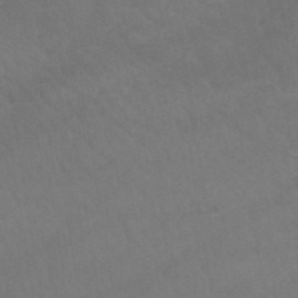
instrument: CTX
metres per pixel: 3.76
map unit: lHb
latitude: -43.7099
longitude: 67.1809
